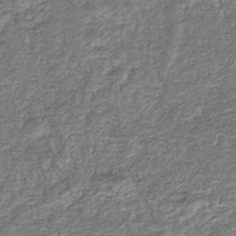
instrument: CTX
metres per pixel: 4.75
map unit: eHb
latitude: -36.0094
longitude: 78.9730
